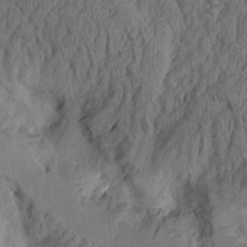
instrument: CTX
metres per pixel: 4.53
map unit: Aa
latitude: 9.2348
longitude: -127.5371
